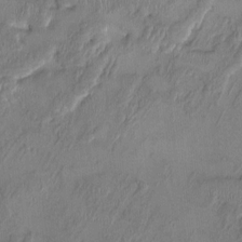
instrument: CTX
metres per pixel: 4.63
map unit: HNhu
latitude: 4.1389
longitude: -7.0080
